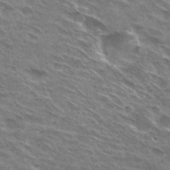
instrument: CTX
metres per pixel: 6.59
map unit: Hto
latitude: 29.9150
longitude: -44.8002
